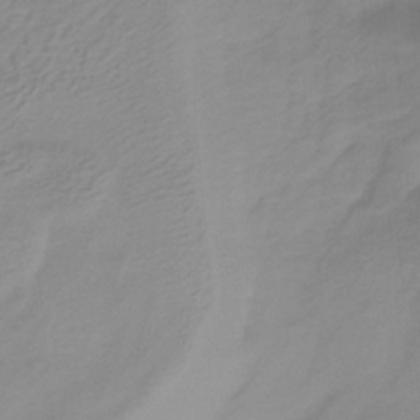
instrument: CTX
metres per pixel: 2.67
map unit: HNb
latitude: -32.7841
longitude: 60.9731
